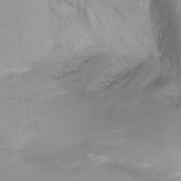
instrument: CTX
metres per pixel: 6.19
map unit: Nhu
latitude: -12.6519
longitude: -65.7261
